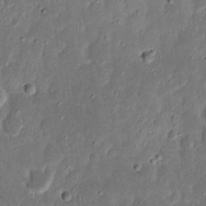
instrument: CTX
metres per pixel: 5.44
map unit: Nhu
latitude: 18.1389
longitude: -73.0081
